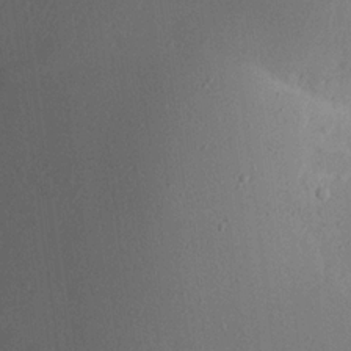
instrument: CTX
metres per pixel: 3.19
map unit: Aa
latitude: 19.0269
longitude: -140.7813
